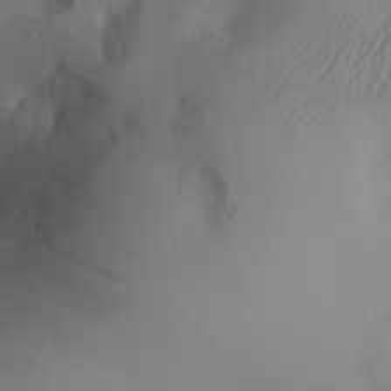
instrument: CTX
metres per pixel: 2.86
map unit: Aa
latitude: 24.2333
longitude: -128.0633
